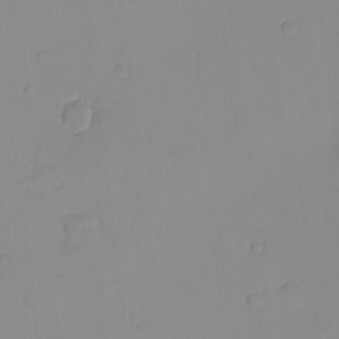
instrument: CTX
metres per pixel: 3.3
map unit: eHh
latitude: -9.1431
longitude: -66.3278
